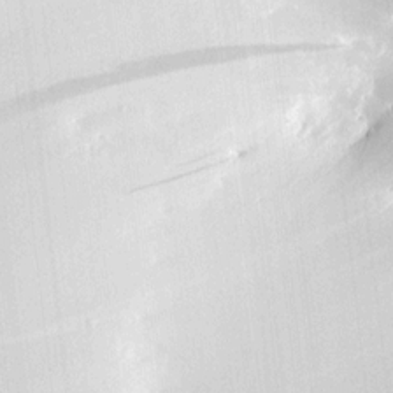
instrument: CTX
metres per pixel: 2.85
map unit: HNhu
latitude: 6.7435
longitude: 14.8786
